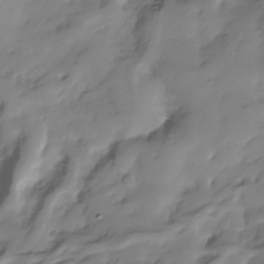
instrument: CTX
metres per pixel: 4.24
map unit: Hve
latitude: -30.4440
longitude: 90.0283
